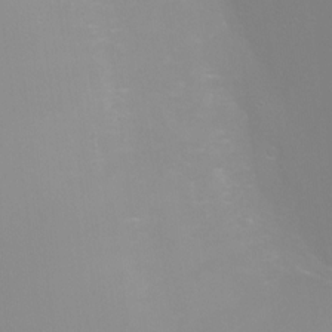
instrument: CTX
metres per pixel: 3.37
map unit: Ht
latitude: -6.5951
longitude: -29.7260
